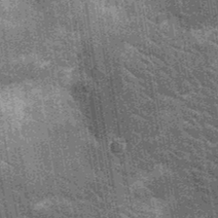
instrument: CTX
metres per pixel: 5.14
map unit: Nhu
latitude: -12.3873
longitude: -22.1011
